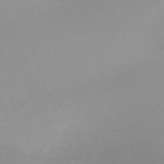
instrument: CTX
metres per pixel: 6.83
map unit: Nhu
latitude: -67.8611
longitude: 38.1606
